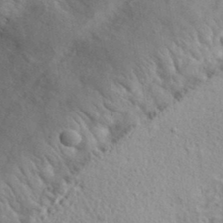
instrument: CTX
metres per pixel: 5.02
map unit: lHvf
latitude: 36.2901
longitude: -87.4237
